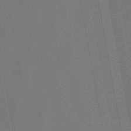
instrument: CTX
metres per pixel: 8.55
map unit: lHb
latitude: -48.8408
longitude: 68.4629
